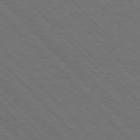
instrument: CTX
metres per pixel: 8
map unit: Hpe
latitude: 77.3292
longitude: -126.6491
